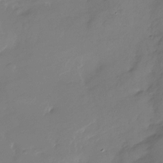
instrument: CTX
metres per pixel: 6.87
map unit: Nhu
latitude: -29.1242
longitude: -79.7639
